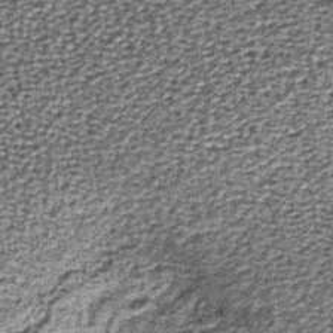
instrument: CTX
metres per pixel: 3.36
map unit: lHb
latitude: -39.9556
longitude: 64.7274
